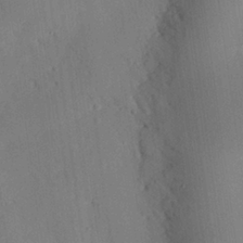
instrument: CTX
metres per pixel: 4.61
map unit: eHh
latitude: 27.4615
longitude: -79.6316
